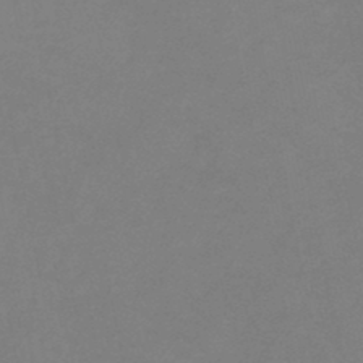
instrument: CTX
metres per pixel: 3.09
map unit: lHb
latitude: -37.6721
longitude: 73.1620
